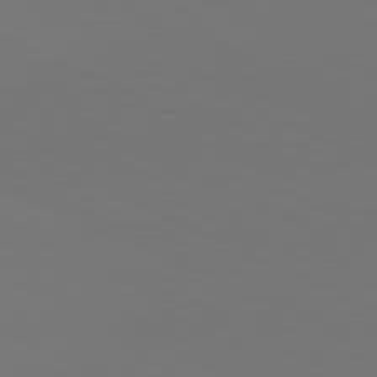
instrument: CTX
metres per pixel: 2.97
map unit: lApd
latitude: 81.2348
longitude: 147.6722
